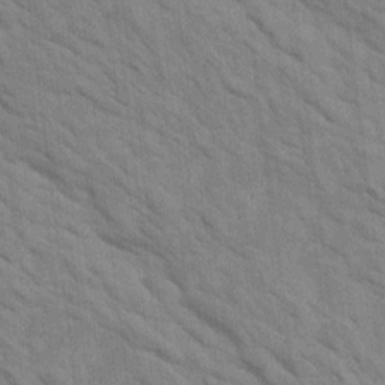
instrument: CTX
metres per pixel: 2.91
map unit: Htu
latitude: 1.8205
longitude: 143.3698
